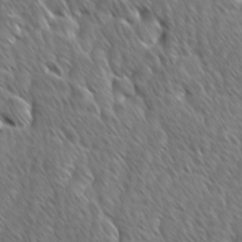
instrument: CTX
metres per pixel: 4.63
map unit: Ave
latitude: 9.0459
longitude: -105.8962
